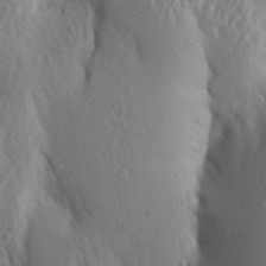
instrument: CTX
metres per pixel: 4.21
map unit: Aa
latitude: 26.3467
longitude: -149.3293
